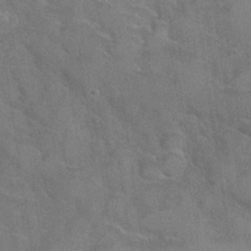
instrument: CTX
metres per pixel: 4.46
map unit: Hve
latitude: 31.3293
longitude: 151.7100
